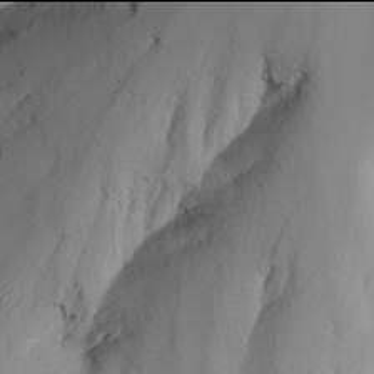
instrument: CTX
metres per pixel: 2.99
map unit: Nhu
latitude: -6.0094
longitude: -94.8947
